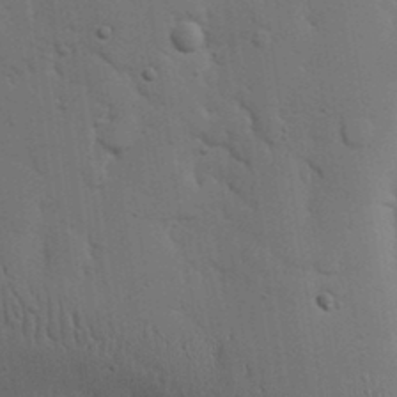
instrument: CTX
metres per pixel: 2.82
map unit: Nhu
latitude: 16.7813
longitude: -79.1214
